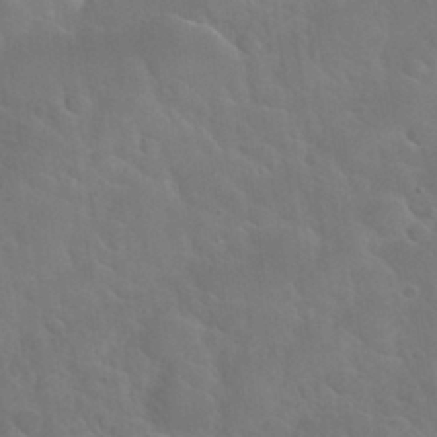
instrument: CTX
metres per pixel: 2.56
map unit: Nhu
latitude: 31.1026
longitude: -53.8206
